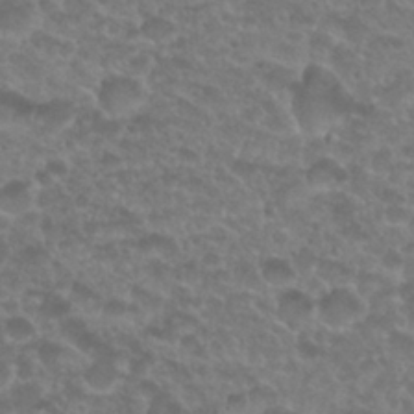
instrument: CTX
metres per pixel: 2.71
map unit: Nhu
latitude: 27.5560
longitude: -52.3656
